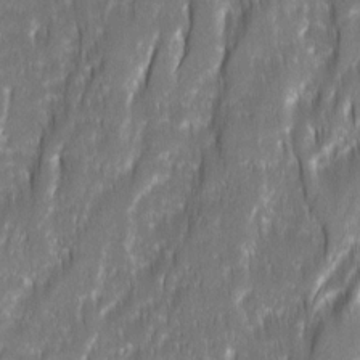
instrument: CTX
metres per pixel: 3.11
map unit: Ave
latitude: 15.4238
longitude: -134.9513
